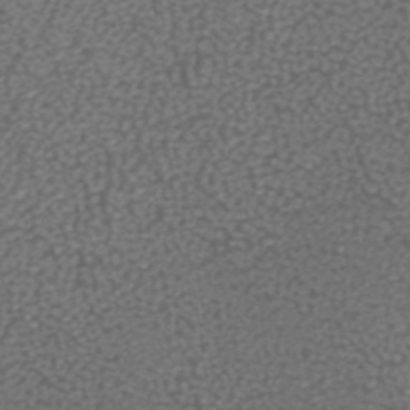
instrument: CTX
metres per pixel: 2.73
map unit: ANa
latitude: 38.6112
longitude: 23.1242
